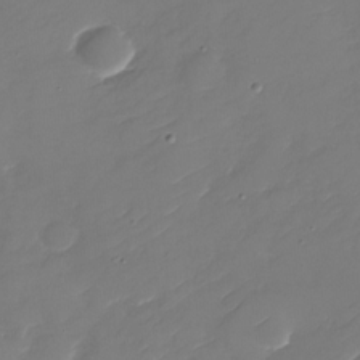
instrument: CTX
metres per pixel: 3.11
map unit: Nhu
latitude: -30.3306
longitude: -72.8191
